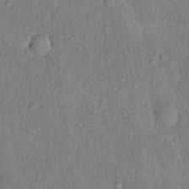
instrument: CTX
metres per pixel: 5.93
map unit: eHh
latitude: 18.7624
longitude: -61.4804
